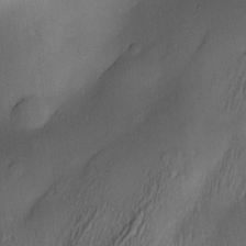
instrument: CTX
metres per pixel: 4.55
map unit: Nve
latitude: -23.5588
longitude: -138.5168
